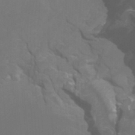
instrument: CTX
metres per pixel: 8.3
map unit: Htu
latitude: 3.6316
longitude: -20.5546
